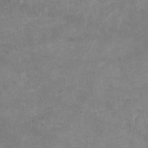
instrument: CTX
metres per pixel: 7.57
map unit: Nhu
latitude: -16.6897
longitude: -57.6882
